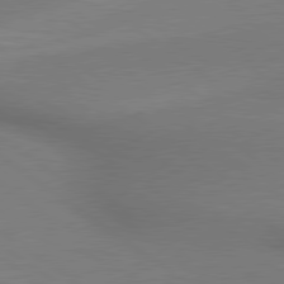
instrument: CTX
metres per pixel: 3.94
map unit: lApd
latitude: 79.6127
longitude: 179.2943
